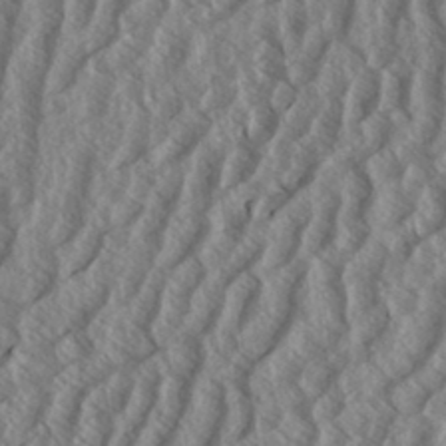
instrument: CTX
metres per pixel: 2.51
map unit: eHh
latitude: 33.5749
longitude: -140.2522
